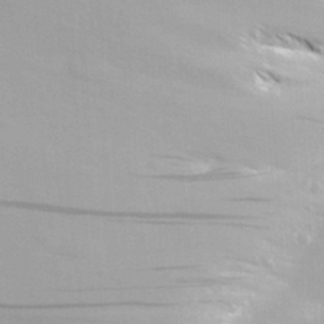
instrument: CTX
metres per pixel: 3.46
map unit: Aa
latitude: 29.6694
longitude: -139.1025
